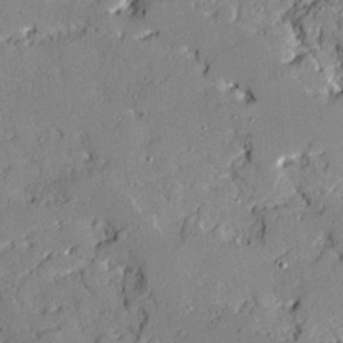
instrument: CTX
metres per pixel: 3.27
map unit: Ave
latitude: 18.7435
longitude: -128.0255
